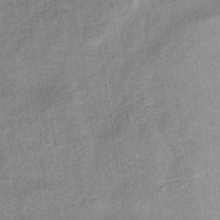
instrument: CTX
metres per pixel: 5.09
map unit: lHb
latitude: -34.9542
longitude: 68.4817
